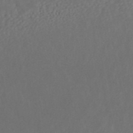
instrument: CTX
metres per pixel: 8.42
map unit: ANa
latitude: 45.2159
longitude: 28.4440
